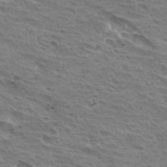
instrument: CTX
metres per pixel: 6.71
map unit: Hto
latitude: 31.6883
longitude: -40.9513
